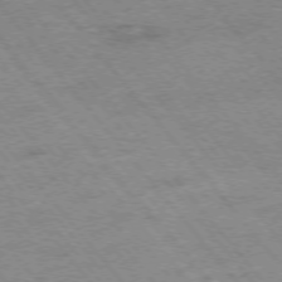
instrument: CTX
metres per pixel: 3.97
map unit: Hpe
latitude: -75.7100
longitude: -14.5546
